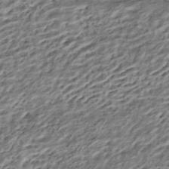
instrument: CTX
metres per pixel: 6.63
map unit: HNhu
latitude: -42.9919
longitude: 105.9556
